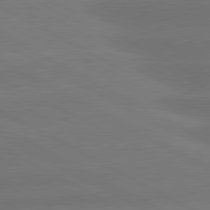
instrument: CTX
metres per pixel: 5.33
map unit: lApd
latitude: 80.8947
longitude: -147.1592
